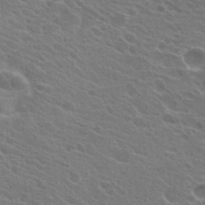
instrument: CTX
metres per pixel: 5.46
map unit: Hto
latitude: 23.8583
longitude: -38.8569
